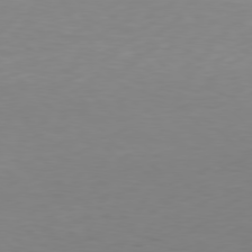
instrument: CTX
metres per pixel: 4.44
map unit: Hpe
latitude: 77.8583
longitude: -167.4237
